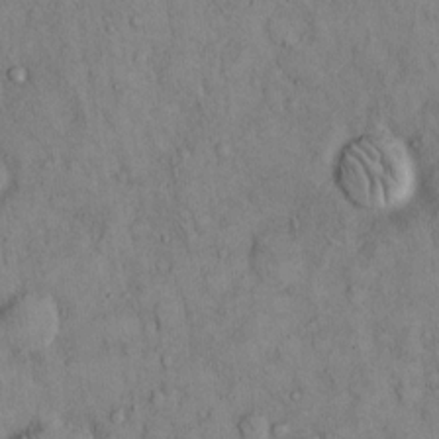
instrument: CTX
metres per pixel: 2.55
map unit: Hto
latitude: 11.5938
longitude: -60.0444
